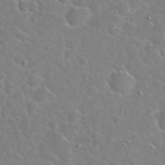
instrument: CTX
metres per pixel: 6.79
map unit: Hto
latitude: 21.8773
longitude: -45.2348
